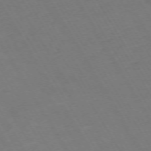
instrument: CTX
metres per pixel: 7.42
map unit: Hpe
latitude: -72.7085
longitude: 9.3698
